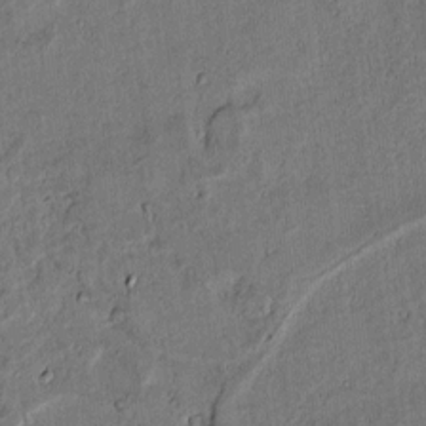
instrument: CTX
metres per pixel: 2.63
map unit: lAvf
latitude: 4.6868
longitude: 168.9163
